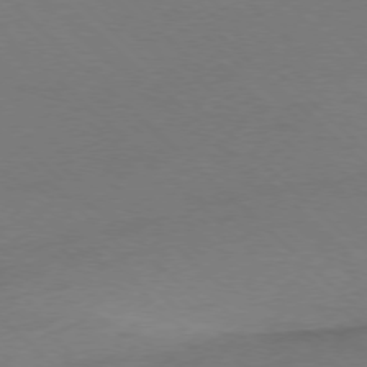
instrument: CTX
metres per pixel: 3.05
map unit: Ap
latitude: -77.6722
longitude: -68.1578
